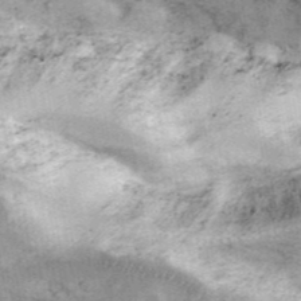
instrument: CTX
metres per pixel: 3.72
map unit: eHh
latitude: 43.4427
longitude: -89.5183
